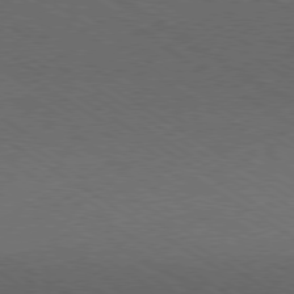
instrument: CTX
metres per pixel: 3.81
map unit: Hpe
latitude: -80.3684
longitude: 19.0297
